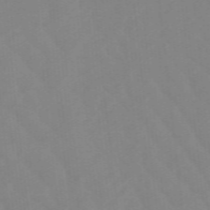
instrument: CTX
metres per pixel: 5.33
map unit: lHb
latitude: -48.3873
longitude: 83.5399
